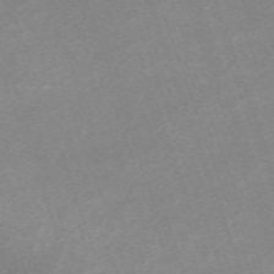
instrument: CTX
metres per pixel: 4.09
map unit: eHh
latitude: -64.7274
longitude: 50.5574
